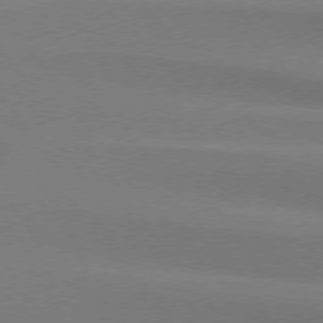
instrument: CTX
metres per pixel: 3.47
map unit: lApd
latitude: 74.2334
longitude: -63.9528
